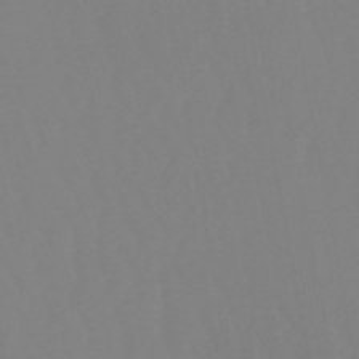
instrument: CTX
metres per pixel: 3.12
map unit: eHb
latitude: -49.8423
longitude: 74.7652
